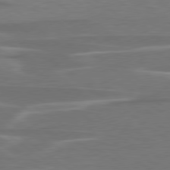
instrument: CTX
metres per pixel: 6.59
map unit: lApd
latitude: 79.1592
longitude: -94.8758
